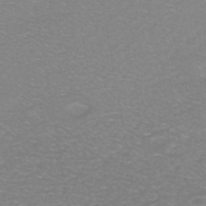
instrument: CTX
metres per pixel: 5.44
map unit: eHh
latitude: -43.1053
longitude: -33.5182
